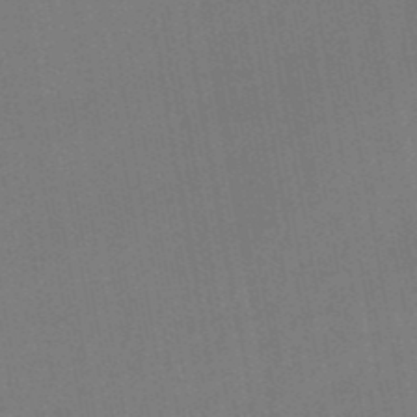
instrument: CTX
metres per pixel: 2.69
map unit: lHb
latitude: -49.1431
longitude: 73.4265
